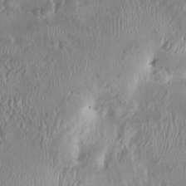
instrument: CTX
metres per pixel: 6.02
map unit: HNhu
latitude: 4.1767
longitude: -6.1578
